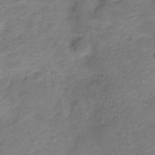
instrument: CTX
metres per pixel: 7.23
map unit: Nve
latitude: -19.7478
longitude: 106.0850
